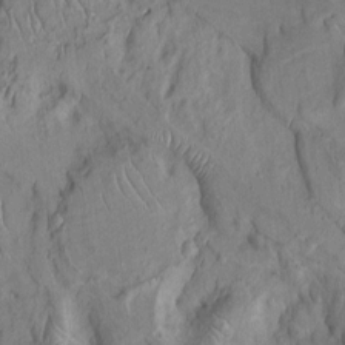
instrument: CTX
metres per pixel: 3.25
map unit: Htu
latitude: -5.7288
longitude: 153.1431
